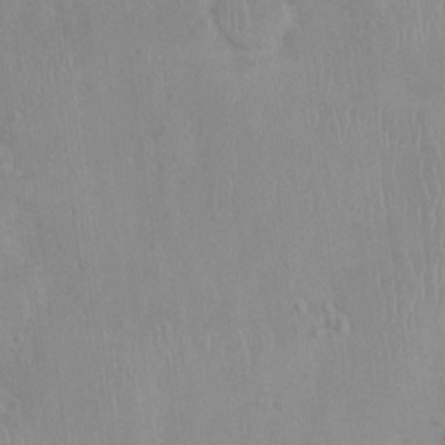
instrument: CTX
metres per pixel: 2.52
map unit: Nhu
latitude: 0.3845
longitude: -16.5545
